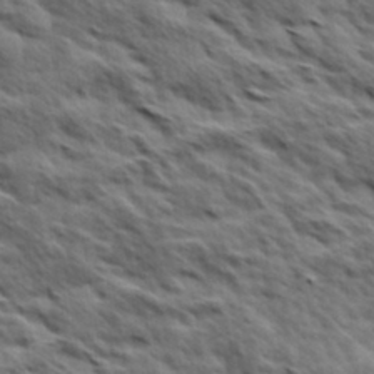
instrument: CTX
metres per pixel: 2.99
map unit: Hve
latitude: 31.6694
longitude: 149.3699
